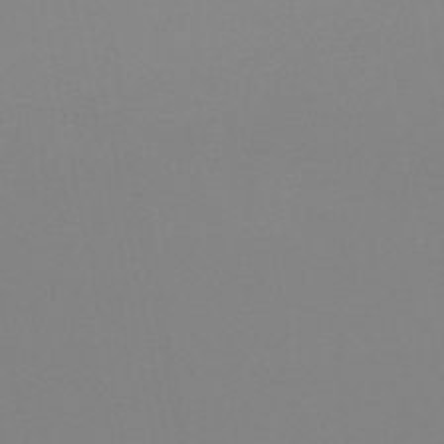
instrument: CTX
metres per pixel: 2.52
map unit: lHb
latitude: -49.0298
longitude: 69.6532
